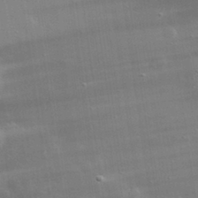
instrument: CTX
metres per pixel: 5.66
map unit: lHvf
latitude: 31.8773
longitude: -89.3671
